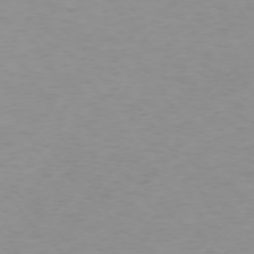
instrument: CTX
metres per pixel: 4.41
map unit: Ap
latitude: -74.5763
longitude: -80.2145
